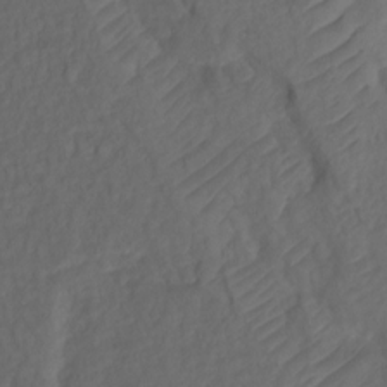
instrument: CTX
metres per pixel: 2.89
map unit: Ht
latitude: 0.6868
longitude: -34.9135
